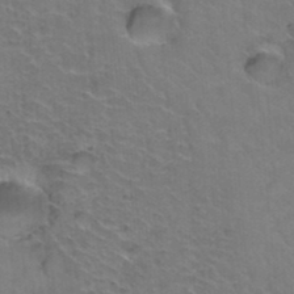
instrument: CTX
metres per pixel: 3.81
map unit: Hto
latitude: 36.4412
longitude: -46.7624
